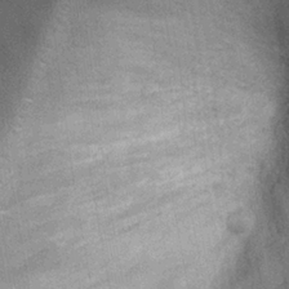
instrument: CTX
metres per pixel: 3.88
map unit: Ht
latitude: -3.1809
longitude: -15.6316
